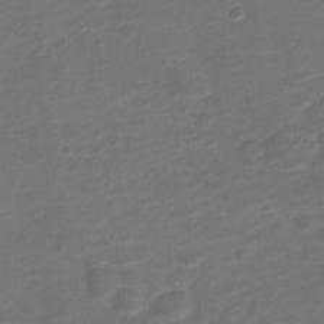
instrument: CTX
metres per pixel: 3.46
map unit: Nve
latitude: -20.1605
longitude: 104.0661
